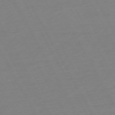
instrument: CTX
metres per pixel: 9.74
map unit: Ap
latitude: -73.7666
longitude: -69.4049
